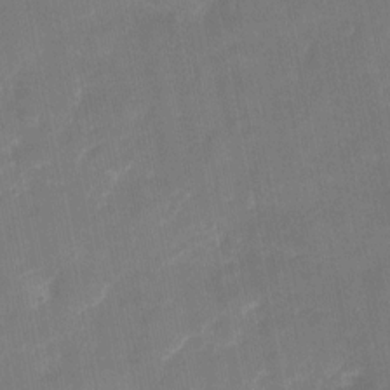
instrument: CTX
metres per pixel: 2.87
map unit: eHh
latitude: 5.0269
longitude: -69.7828
